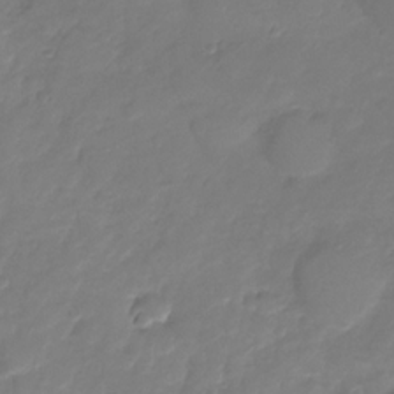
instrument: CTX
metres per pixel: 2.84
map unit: HNhu
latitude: -25.4076
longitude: 49.7478
